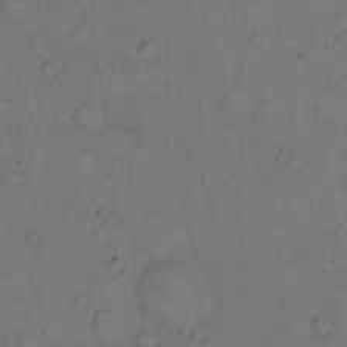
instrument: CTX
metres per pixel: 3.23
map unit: Hto
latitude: 10.1578
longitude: -59.0270
